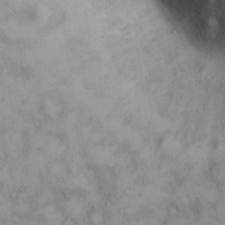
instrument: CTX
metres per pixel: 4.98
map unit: Hto
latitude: 13.5371
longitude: -57.8772
